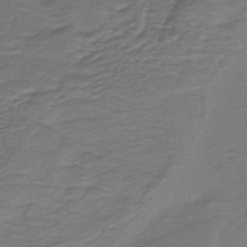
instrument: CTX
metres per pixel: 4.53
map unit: lHb
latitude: -39.7100
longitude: 53.8233
